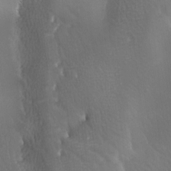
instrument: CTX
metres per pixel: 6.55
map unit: Ave
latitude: -7.2376
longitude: -122.6301
